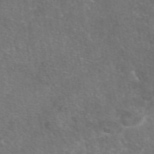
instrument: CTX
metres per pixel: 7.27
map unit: eAb
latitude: 47.6316
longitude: 114.1983
